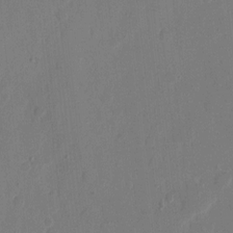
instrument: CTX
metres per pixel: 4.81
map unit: eHh
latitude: 9.9717
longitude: -67.6316
